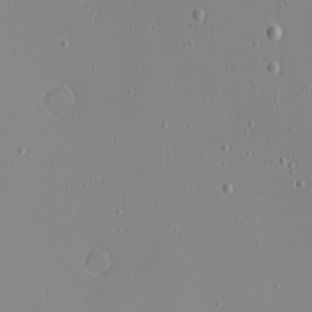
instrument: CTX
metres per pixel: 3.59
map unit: eHh
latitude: -6.4818
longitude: -80.4601
